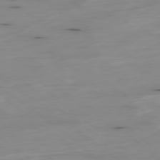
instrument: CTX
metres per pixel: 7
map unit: Hpe
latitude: -79.1620
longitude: 12.9731
